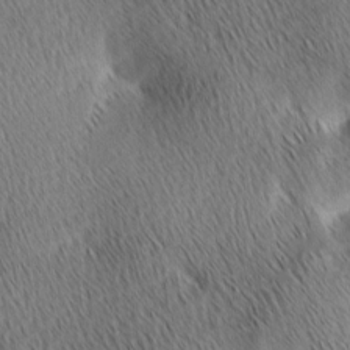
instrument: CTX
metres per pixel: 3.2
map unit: Ave
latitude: 1.7827
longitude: -115.0269
